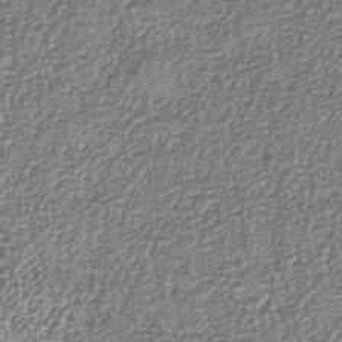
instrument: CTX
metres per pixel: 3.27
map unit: Nhu
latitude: -40.2928
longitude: -81.5938
